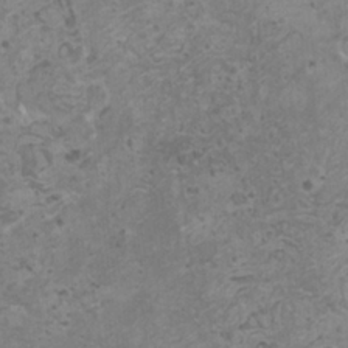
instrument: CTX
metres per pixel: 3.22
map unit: HNhu
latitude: -0.1606
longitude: 2.5384
